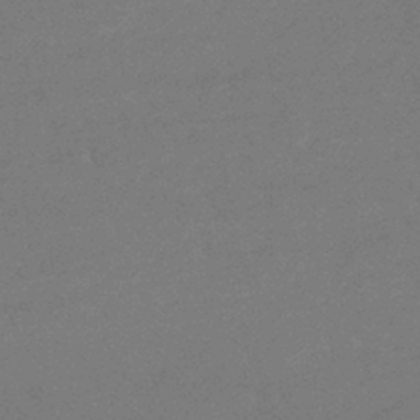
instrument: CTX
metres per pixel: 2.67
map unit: lHb
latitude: -41.8233
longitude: 66.3306
